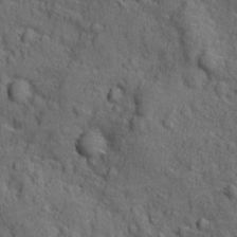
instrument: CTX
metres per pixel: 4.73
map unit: Ave
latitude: -9.5777
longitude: -119.2159
